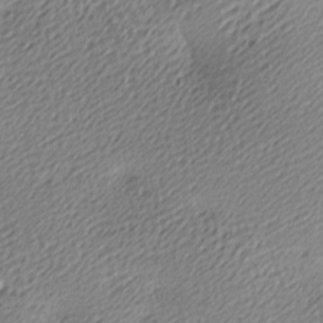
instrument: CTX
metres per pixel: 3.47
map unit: lAa
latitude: -9.6722
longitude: -126.5546
